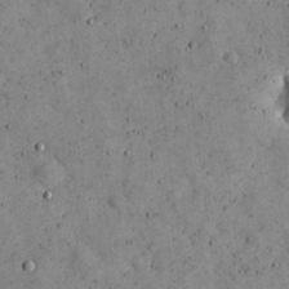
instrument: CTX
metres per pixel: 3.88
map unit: eHh
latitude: 21.8017
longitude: -65.4048
